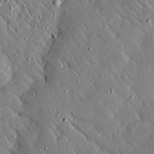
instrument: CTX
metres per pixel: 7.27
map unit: Ave
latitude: 17.1025
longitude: -139.3859
